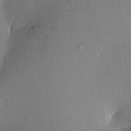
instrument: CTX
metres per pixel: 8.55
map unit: Nhu
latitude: 0.8002
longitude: -77.3670
